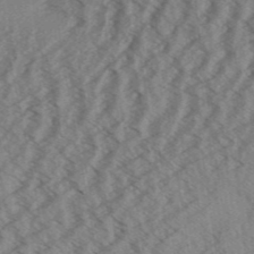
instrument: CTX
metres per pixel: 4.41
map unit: Aa
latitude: 32.1389
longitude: -138.9703
